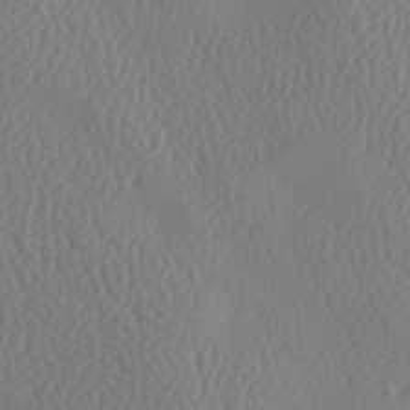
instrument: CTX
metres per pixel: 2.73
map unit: lAa
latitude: -8.6140
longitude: -128.6112
